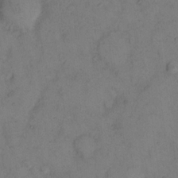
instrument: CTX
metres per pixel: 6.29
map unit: eHh
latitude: 12.7435
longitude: -63.1403
